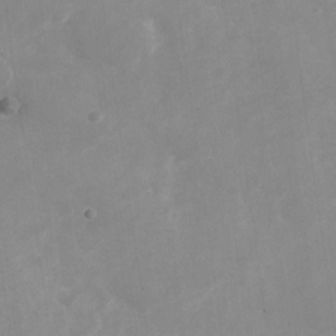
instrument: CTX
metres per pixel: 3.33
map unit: Nhu
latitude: -27.5588
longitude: -75.6127
